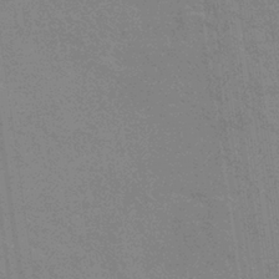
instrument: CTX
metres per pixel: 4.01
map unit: eHb
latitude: -36.6518
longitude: 76.5385
